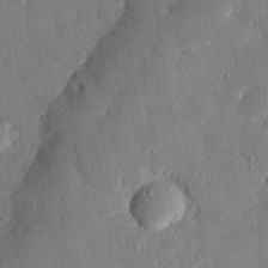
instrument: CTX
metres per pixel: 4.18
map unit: eHh
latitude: 28.7057
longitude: -81.0269
